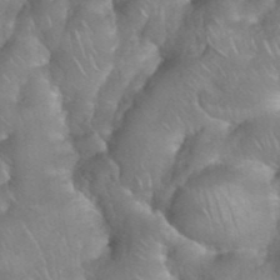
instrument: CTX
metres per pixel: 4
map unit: eHh
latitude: 38.8380
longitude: -58.6113
